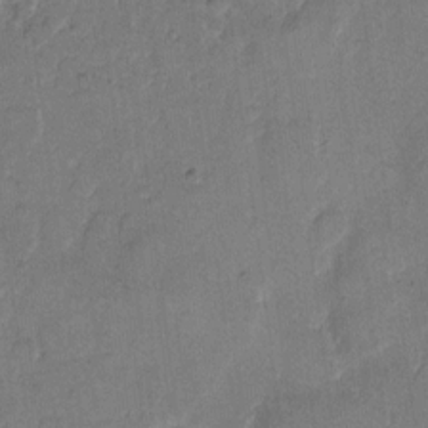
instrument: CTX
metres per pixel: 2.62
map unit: eHh
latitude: 10.3845
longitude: -64.8191
